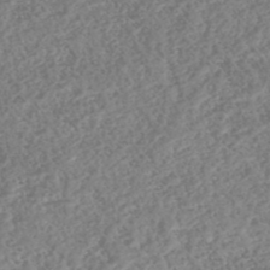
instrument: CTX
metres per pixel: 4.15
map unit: HNhu
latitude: -46.6329
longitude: 29.6344
